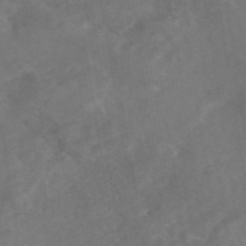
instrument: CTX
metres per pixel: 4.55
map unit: eAb
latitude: 46.6680
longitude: 127.0675
